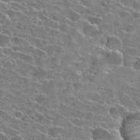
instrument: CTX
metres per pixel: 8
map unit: Hto
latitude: 26.4790
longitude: -42.7435
